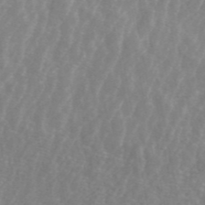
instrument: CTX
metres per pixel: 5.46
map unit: ANa
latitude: 44.8947
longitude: 23.5588
